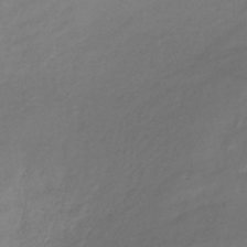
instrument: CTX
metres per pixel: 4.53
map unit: lHb
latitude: -39.3321
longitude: 70.2740
